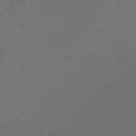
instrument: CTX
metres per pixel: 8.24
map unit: HNhu
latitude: -43.9745
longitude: 93.8800
